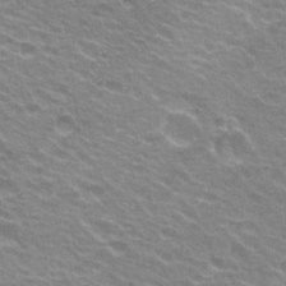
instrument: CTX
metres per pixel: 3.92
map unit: Hto
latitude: 23.6505
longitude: -31.4616
